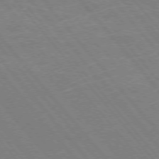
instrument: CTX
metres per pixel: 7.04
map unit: Hpe
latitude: -76.2173
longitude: -13.5560
